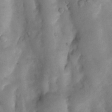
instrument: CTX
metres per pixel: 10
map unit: Nhu
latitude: 8.1956
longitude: -22.4790
